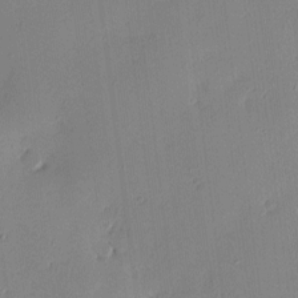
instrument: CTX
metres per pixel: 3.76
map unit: eHh
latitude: -3.4832
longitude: 17.7667
